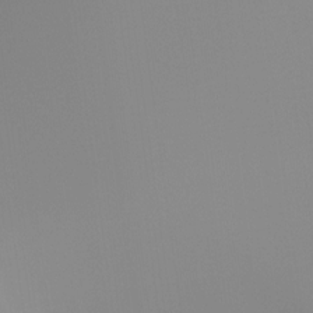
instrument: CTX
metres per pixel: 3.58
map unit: Ht
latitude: -17.0109
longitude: -46.4790
